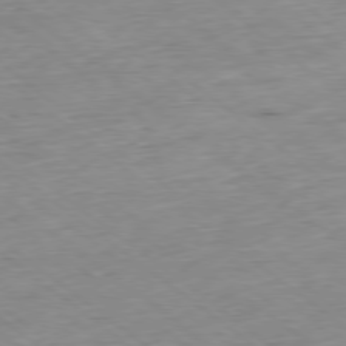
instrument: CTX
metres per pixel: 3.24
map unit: Hpe
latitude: -78.8597
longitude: 11.4643
